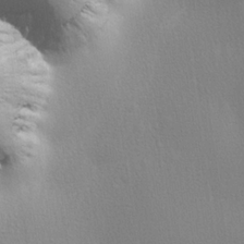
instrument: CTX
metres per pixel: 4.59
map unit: lHvf
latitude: 21.8395
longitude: 141.4643
